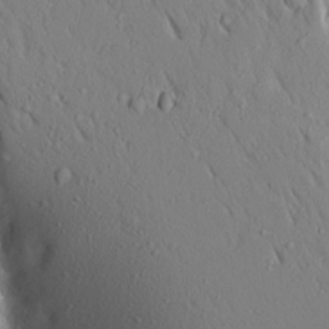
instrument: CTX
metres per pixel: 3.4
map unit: Aa
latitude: 18.3467
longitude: -148.0444
